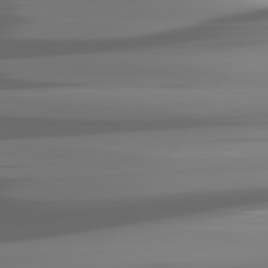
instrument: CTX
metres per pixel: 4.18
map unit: lApd
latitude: 81.5749
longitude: -141.3103
